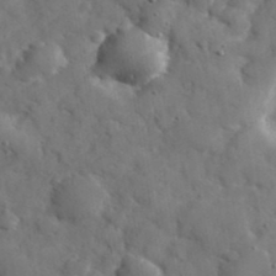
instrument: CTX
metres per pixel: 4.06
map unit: eHh
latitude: 38.0255
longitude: -67.6693
